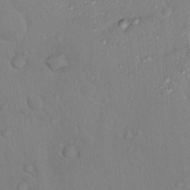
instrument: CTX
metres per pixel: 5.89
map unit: Nhu
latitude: 12.7058
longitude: -27.6505
